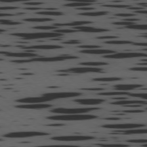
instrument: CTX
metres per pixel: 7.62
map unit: Ap
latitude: -77.6722
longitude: -71.4426
